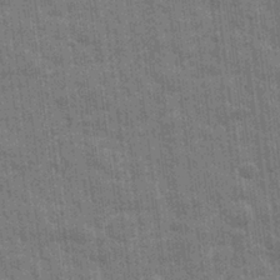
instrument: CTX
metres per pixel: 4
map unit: eHh
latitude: 7.7827
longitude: -74.7246
